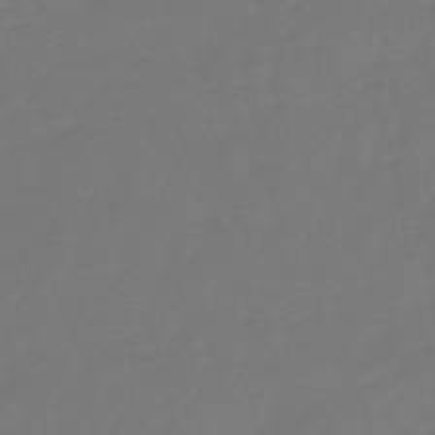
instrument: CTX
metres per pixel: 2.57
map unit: lHb
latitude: -49.6911
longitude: 78.6896
